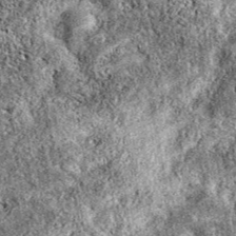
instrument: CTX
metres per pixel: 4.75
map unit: eAb
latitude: 38.6679
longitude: 111.9745
